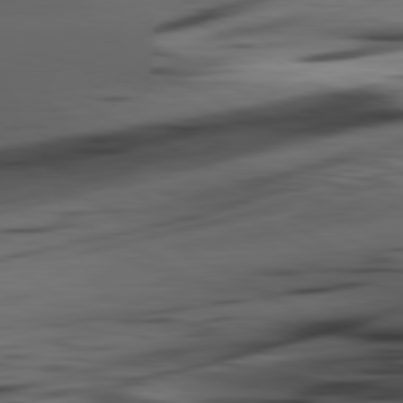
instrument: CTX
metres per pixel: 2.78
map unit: lApd
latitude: 80.9703
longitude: -84.9136
